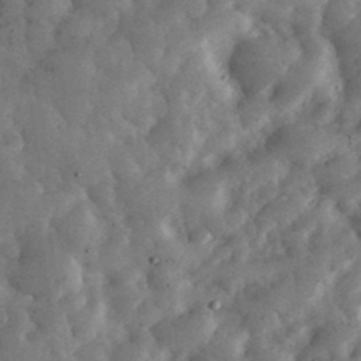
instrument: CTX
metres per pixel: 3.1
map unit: eHh
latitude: 34.9702
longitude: -68.8758
